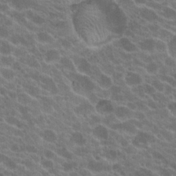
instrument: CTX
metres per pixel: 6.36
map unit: Hto
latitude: 20.4601
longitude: -35.6127
